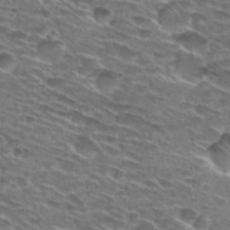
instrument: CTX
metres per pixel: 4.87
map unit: Hto
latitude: 29.6127
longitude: -46.5735
